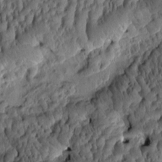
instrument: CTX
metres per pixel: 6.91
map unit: eHh
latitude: -0.8786
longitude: 15.8234
